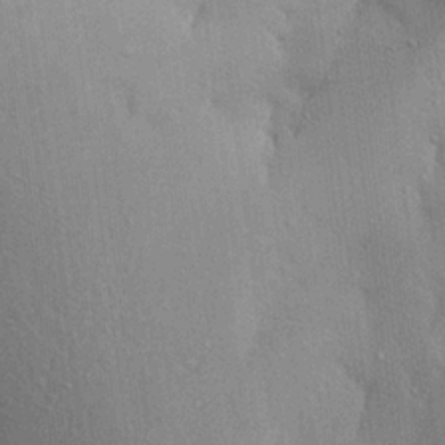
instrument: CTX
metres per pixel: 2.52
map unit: Aa
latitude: 21.0270
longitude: -144.2522
